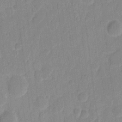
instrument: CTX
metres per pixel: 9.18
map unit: eHh
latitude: 9.8395
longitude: -66.6679
